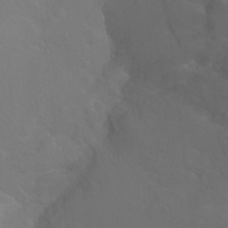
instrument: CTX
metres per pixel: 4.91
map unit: Ht
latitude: -7.6910
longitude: -37.7828
